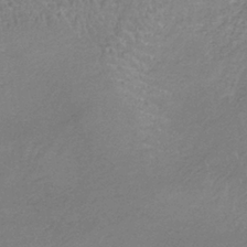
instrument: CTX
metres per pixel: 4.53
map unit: HNb
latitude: -35.0486
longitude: 55.6344
